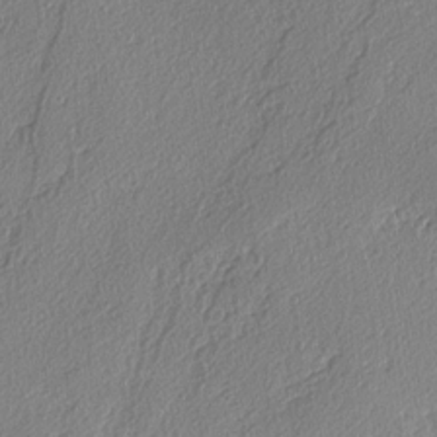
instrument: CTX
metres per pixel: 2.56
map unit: lAvf
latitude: -4.1416
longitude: -108.7246
